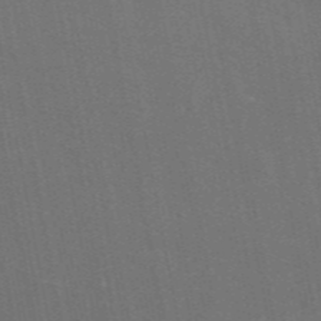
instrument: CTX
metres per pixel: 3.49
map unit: eAb
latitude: 47.3104
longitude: 116.6518
